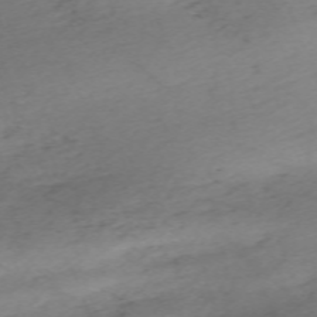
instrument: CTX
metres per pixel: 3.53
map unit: Nhu
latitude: -66.8975
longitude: 39.5588
